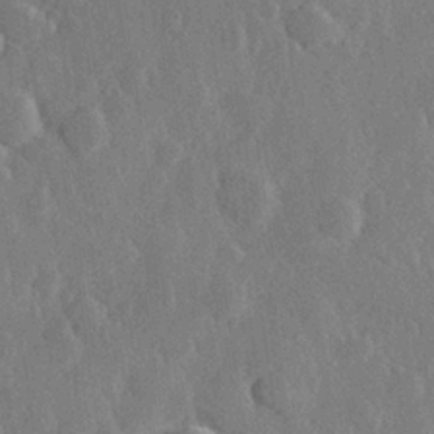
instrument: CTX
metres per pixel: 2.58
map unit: Hve
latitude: 25.9906
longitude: 149.7478
